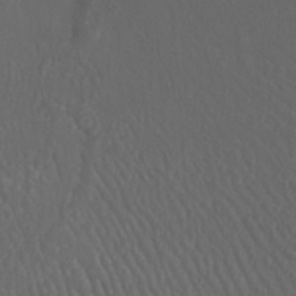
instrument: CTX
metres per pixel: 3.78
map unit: Htu
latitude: -11.4076
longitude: -73.4615
